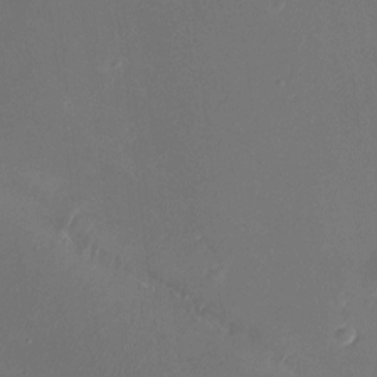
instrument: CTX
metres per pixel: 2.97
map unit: Ht
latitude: -6.3117
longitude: -20.7624
